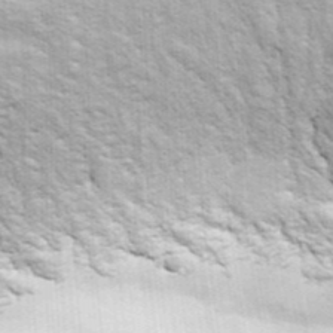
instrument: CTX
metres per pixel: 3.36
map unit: ANa
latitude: 43.7261
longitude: -85.9150
